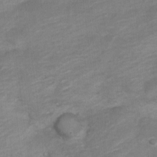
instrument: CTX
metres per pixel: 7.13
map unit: Nve
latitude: -18.5196
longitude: 109.2565
